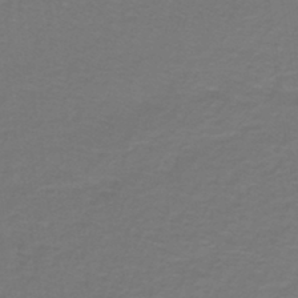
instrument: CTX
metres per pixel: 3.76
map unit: lHb
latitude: -43.4643
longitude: 56.3873
